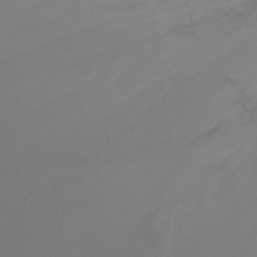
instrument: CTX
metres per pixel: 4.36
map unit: Ht
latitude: -7.3698
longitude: -31.7828
